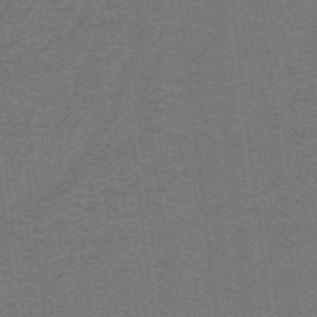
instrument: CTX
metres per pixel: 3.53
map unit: lHb
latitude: -42.0472
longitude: 54.6897
